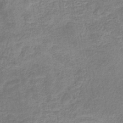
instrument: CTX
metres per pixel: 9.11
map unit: eHb
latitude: -35.5777
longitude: 77.7856
